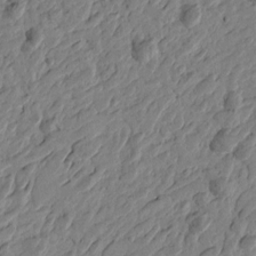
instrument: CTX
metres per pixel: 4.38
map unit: Htu
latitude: -2.8407
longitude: -179.7828
